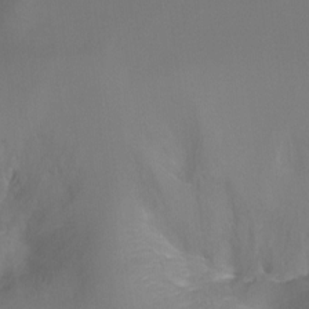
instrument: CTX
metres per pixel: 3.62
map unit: Ht
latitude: -10.9353
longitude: -28.6112
